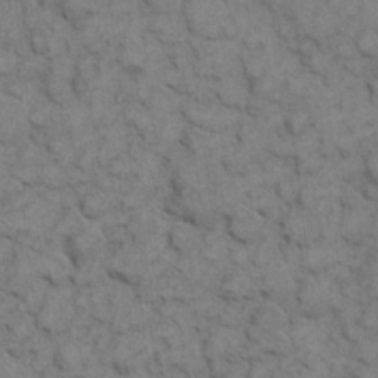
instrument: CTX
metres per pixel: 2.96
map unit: eHh
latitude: 7.4993
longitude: -64.9325
